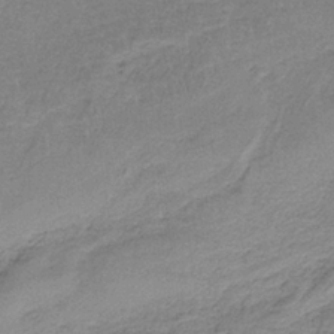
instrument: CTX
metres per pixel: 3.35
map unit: HNb
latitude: -34.6707
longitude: 59.1620
